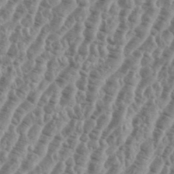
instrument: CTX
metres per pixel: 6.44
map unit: eHh
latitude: 36.6491
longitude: -135.8205
